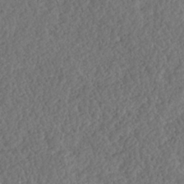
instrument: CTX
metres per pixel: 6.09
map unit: HNhu
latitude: -36.7085
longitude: 33.0676
